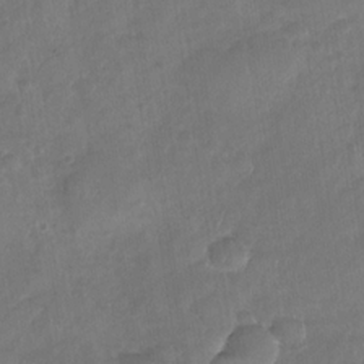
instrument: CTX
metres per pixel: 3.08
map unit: Nhu
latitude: -30.0283
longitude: -62.3279
